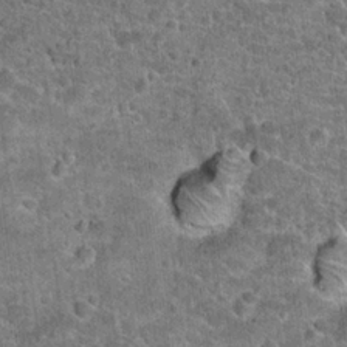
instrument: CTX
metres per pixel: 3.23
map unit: Hto
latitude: 20.4601
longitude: -42.5924
